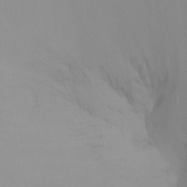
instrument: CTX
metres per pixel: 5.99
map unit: Ht
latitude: -8.0283
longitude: -33.3293
